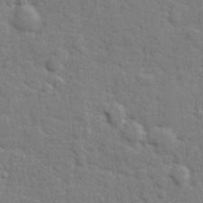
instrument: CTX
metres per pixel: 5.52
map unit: lHvf
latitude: 25.1214
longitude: 142.3495
